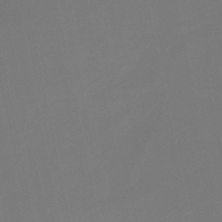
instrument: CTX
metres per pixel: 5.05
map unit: HNb
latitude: -51.5399
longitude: -46.7436
